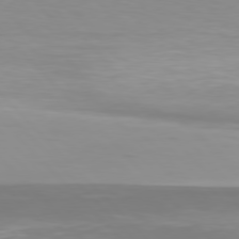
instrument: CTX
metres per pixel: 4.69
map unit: Hpe
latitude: 77.2537
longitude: -174.6680
